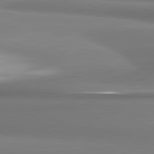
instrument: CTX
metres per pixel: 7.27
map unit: lApd
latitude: 81.8205
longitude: 176.0661
